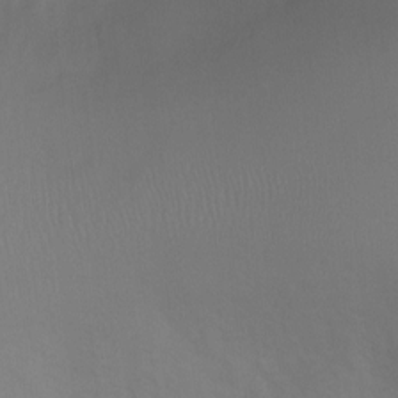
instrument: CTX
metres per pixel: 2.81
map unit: Ht
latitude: 0.5545
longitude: -35.4048
